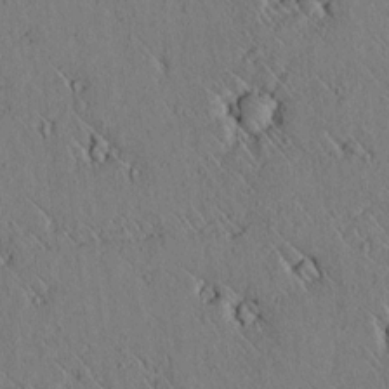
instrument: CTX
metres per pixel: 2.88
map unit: lAvf
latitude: 6.6113
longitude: 159.1620
